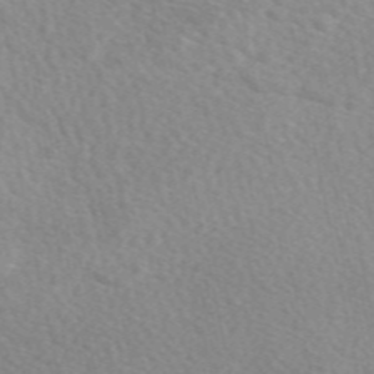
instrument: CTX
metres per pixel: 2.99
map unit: eAb
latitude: 49.2537
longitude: 117.3887
